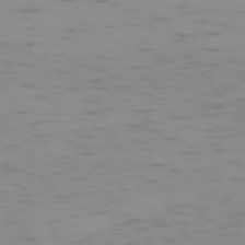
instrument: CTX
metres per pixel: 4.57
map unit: Hpe
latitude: -74.2173
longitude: 6.8219
